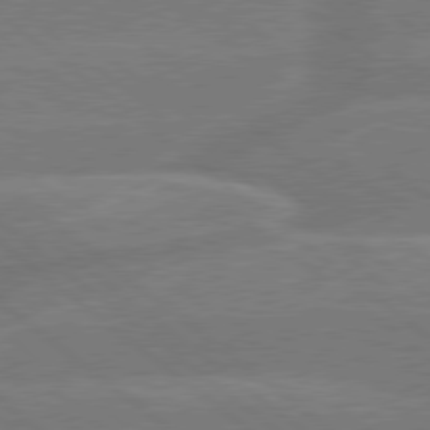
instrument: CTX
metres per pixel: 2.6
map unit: Hpe
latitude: 78.9703
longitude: -153.0648
